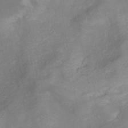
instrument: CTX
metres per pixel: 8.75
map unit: HNhu
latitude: -40.7085
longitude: 108.4629
